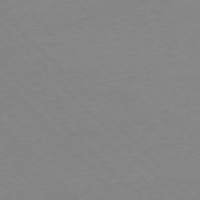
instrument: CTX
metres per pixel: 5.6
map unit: Ap
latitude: -76.5196
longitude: -79.8017
